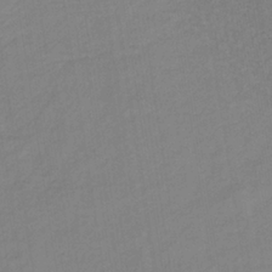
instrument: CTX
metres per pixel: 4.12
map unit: lHb
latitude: -35.9367
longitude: 72.2172
